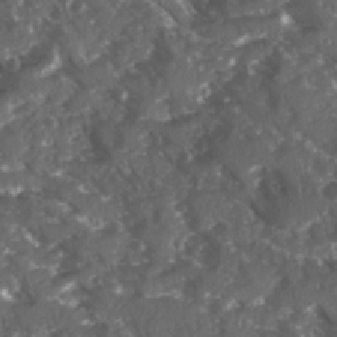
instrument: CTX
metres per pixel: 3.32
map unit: Ave
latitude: 15.6883
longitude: -131.3860
